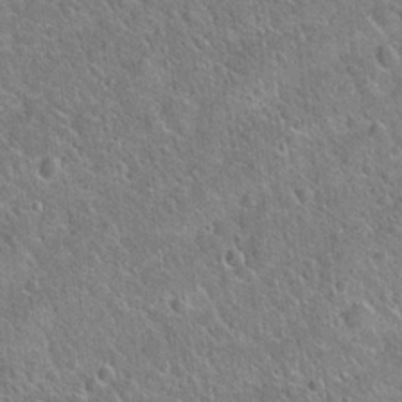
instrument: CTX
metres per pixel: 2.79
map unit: Hto
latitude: 20.9514
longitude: -51.0647
